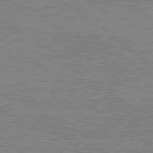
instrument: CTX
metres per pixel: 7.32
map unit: lApd
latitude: 79.5182
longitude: 167.3132
